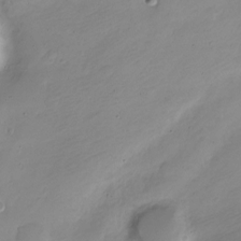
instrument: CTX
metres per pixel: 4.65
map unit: Nve
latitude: -22.1606
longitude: 106.1228
